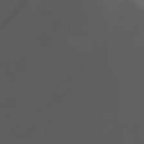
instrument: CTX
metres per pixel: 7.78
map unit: eHh
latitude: 17.8583
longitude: -71.8016
